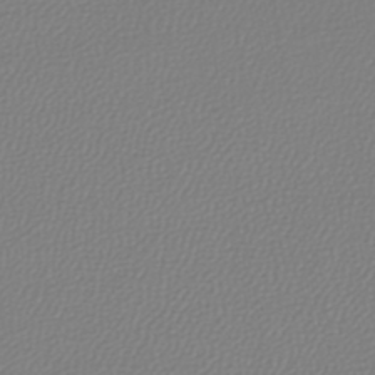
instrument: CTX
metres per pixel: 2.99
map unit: lHb
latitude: -45.3888
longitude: 75.5399
